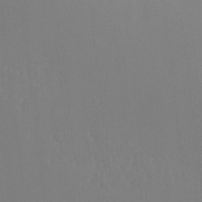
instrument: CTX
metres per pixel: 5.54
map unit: Ht
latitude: -10.2362
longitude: -37.6505
